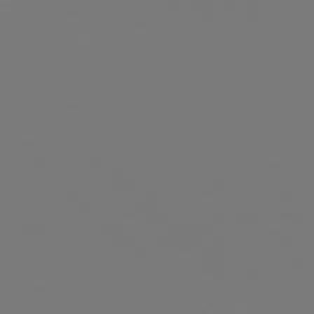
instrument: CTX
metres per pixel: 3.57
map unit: Hpe
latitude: 77.0080
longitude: -162.5357
